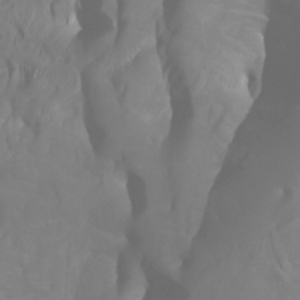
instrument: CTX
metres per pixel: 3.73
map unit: Ht
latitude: -2.1227
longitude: -61.7449
